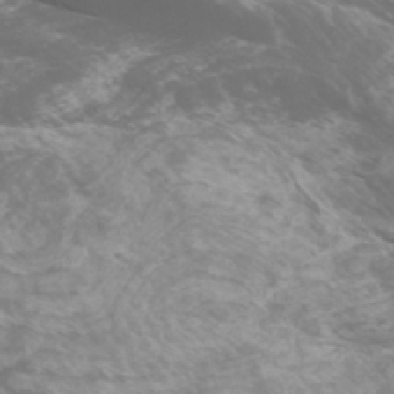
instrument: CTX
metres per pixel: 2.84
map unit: Htu
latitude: -5.4832
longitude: -75.5749
